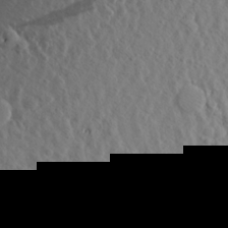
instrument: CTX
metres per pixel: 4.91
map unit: Aa
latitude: 20.1389
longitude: -143.5749
